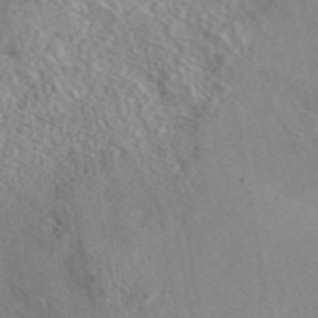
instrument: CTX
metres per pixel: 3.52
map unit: eAb
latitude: 43.1403
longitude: 108.8219
